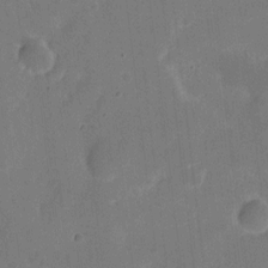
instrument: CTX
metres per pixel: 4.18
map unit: eHh
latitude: 5.7261
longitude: -66.7624
